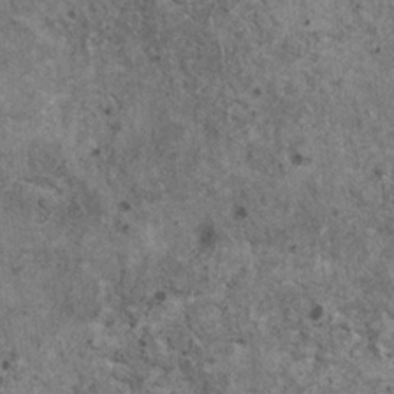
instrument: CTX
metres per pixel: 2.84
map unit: HNhu
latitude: 2.4601
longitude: 4.6329
